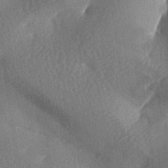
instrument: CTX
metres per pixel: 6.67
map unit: lAa
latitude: -8.3495
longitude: -127.4804
